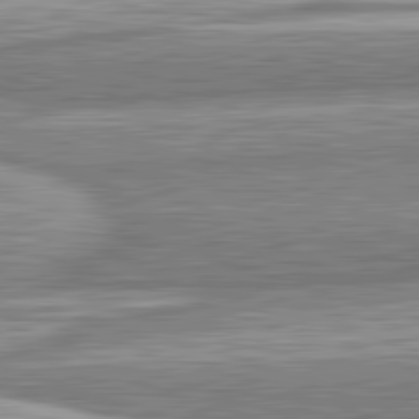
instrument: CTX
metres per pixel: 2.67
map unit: lApd
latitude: 82.6679
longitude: 167.1053
